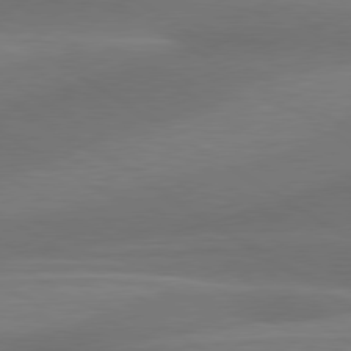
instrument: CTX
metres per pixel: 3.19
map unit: lApd
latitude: 79.5749
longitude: -87.8772
